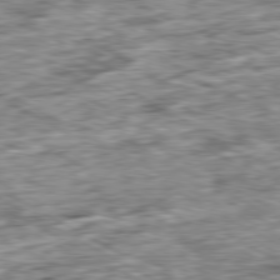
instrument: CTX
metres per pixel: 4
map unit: Ap
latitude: -80.5385
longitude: -89.4616
